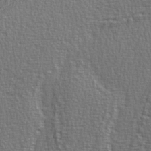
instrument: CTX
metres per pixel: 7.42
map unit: Ave
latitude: 3.2159
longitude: -111.3671
